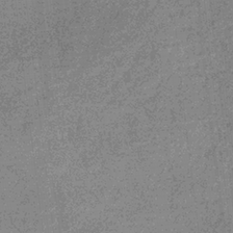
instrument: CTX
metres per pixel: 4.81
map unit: eHb
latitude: -32.1039
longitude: 75.1809
